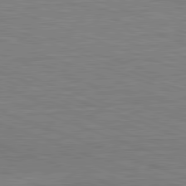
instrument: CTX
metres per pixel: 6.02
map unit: Hpe
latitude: -82.6329
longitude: 12.5574
